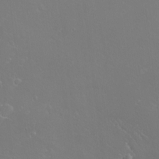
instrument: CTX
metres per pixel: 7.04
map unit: eHh
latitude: -10.8975
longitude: -64.5546
